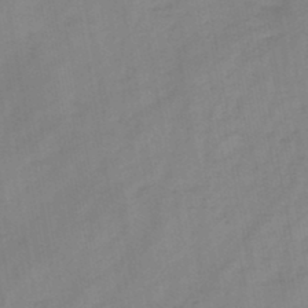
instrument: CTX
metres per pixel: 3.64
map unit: HNb
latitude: -45.5021
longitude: -38.5924
